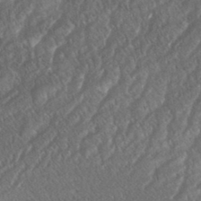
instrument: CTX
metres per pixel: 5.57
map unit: eHh
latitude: 37.1403
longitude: -138.6868
